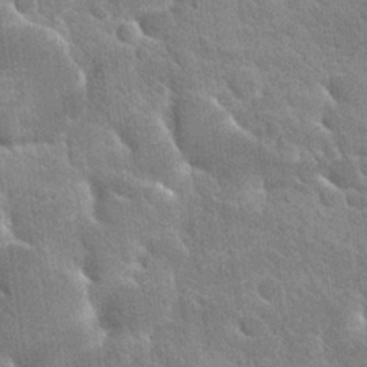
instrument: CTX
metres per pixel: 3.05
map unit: Hto
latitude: 27.8206
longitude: -38.5924
